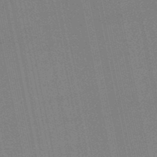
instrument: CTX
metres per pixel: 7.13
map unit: lHb
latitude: -49.6344
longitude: 69.6155
